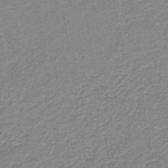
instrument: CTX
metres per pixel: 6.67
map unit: HNb
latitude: -40.1039
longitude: 50.9353
